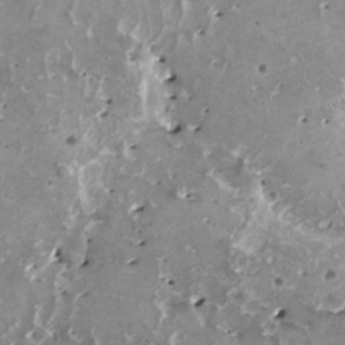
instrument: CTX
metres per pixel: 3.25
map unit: HNhu
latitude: 1.7638
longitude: 6.2172
